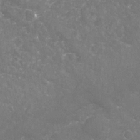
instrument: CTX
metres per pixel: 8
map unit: Nhu
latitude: -19.3888
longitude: -57.4804
